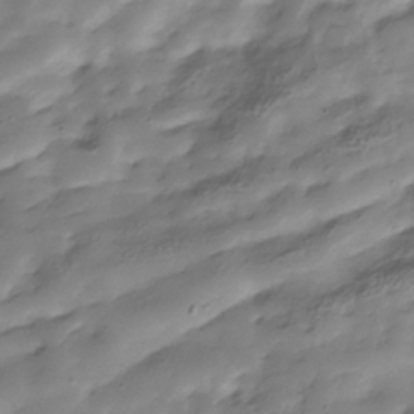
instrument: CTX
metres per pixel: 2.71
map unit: Hve
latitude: -30.9352
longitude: 90.2740
